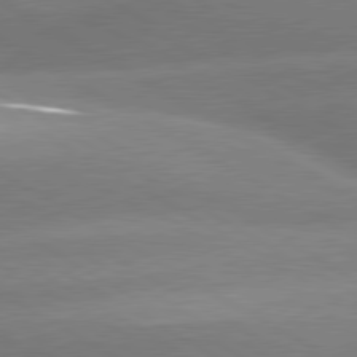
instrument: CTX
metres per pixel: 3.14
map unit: lApd
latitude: 80.1956
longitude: -155.4993
